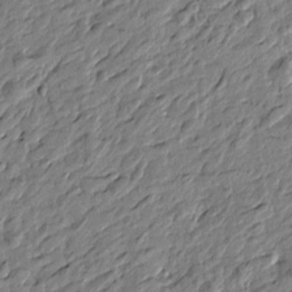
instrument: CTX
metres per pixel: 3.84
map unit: Htu
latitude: -2.2550
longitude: -179.1781
